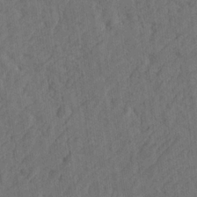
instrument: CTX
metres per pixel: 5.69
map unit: Htu
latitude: -5.1620
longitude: -177.3859
